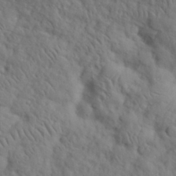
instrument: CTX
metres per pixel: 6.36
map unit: eHh
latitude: 30.0444
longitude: -73.1026
